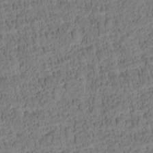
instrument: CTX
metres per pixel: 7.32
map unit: Htu
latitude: -4.5196
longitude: 173.0675
